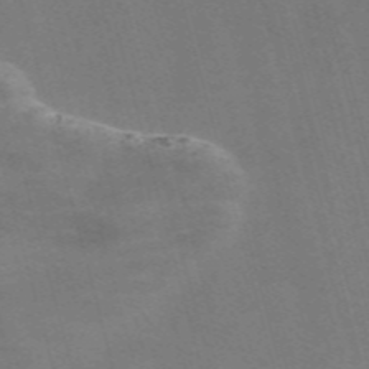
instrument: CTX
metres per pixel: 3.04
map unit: Nve
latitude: -58.4062
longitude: 64.7463
